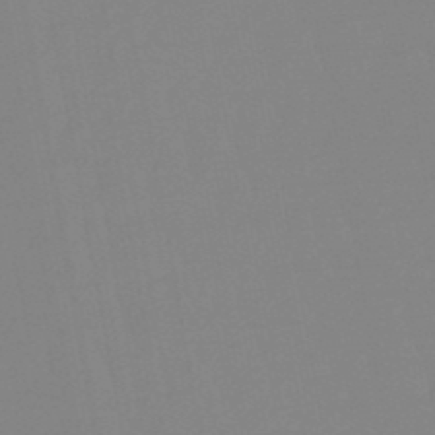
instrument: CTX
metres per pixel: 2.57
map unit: eHb
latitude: -49.8045
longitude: 74.1228
